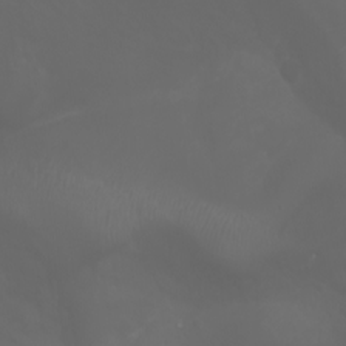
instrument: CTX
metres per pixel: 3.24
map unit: Htu
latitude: -0.9542
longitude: -75.1970
